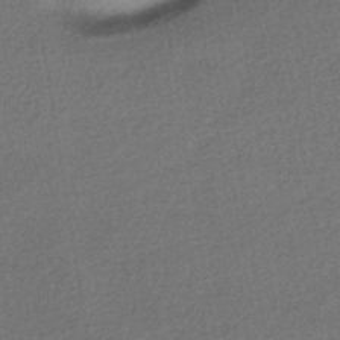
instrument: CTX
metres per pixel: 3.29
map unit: HNhu
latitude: -42.1983
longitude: 96.3306
